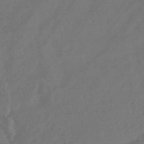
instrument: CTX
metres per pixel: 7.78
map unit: HNhu
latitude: -46.2172
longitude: 91.6722
